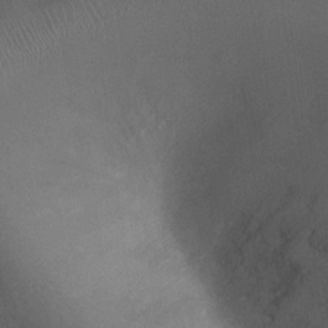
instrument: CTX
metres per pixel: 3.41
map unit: Ht
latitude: 1.7827
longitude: -19.5560
